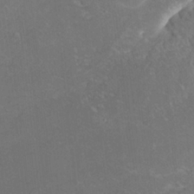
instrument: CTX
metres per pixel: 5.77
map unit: HNhu
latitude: 10.7813
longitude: 24.1228
